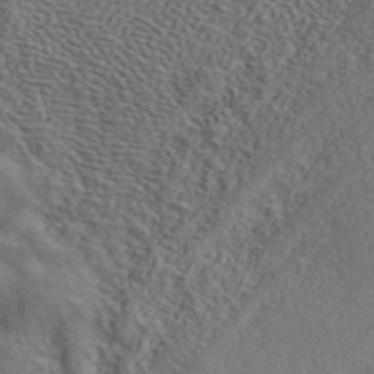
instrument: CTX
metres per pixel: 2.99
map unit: ANa
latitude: 42.5357
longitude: 55.4832
